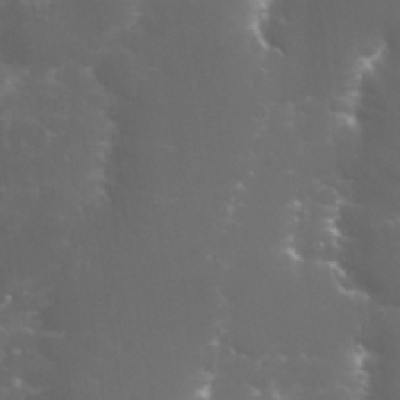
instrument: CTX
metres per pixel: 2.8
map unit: Nhu
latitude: 27.6883
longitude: -60.6112
